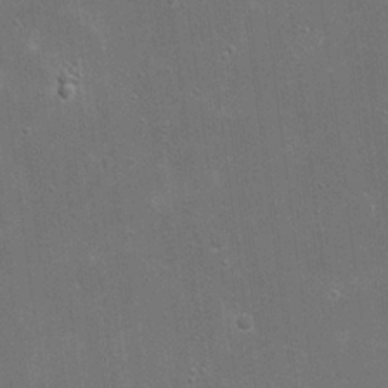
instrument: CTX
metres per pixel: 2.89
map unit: eHh
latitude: 20.7813
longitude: -68.3656
